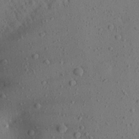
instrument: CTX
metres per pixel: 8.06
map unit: Aa
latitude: 24.1766
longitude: -144.5923
